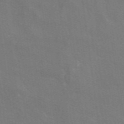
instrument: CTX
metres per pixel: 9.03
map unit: eAb
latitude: 50.6112
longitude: 113.0109
